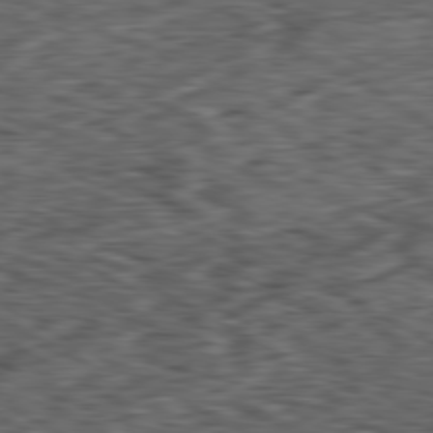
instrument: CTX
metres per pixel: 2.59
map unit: Ap
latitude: -80.7841
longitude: -73.9906
